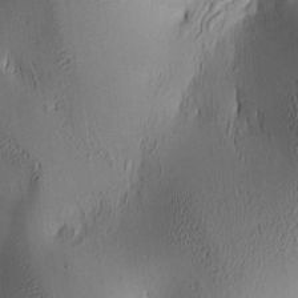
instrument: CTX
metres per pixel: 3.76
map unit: lAa
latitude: 5.5182
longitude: -113.4237
